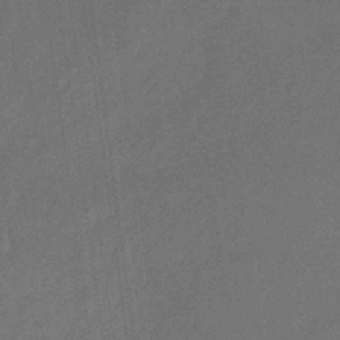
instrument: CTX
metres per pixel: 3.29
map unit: HNb
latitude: -32.4062
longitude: 57.1242
